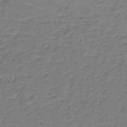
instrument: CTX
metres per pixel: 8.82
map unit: HNb
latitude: -50.2739
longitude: -52.9514
